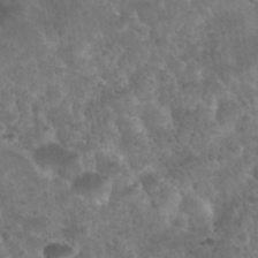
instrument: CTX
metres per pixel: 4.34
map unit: Nhu
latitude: 30.6302
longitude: -52.1011
